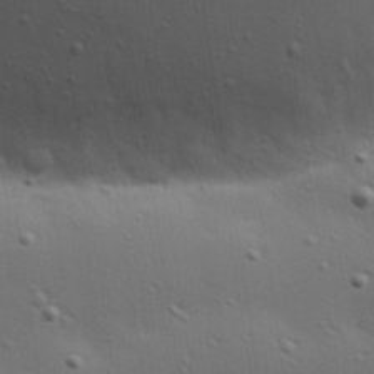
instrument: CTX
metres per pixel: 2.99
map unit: Hve
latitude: 27.9339
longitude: -91.8205
